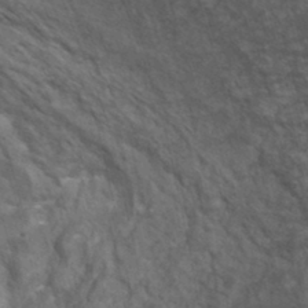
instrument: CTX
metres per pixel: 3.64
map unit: Ht
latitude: 0.4790
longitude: -32.4601
